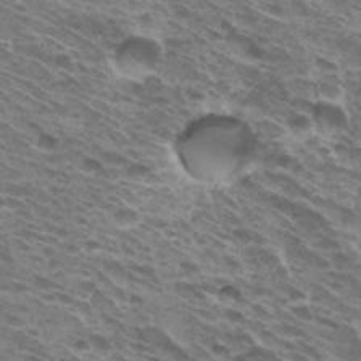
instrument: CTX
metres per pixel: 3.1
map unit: Hto
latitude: 33.0458
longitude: -40.6301
